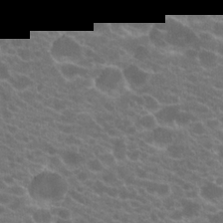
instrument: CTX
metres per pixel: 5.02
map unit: Hto
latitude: 20.5168
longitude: -36.0633
